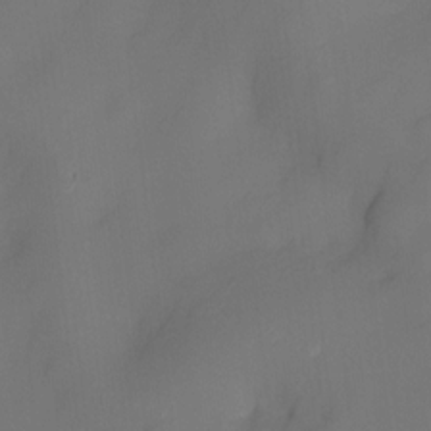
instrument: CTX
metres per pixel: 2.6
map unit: eHh
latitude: -22.1795
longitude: 15.4077
